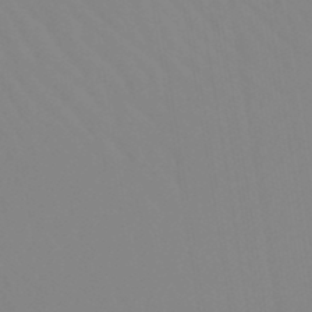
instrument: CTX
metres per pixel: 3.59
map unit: lHb
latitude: -48.2740
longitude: 74.0850
